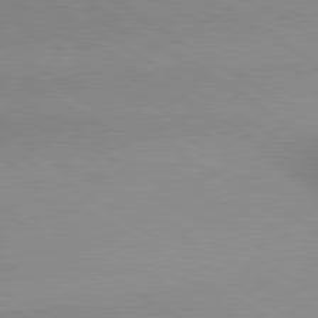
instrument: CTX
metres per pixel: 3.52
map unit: lApd
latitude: 80.0444
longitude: 167.0297
